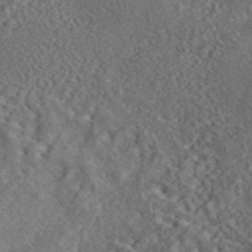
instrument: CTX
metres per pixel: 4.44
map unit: eAb
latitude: 43.6694
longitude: 116.7274
